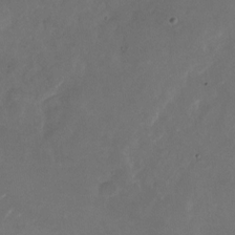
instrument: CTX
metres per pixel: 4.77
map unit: Nhu
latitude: -27.6155
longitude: -72.9703
